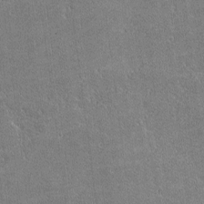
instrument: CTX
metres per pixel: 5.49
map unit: lHvf
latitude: -11.3510
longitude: -104.8569
